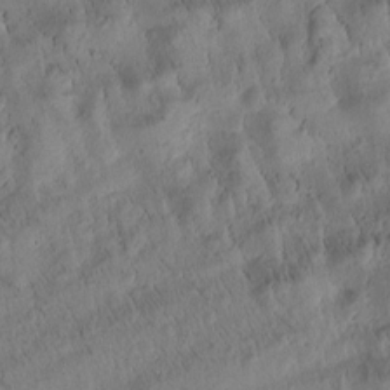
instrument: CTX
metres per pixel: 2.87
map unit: Htu
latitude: -3.2186
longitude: 171.5588
